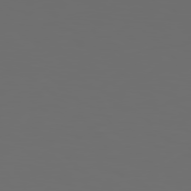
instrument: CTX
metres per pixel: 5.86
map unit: Hpe
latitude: 78.4412
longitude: -176.9325
